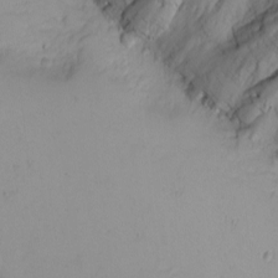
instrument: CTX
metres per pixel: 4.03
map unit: Nhu
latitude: -5.0864
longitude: -81.5371
